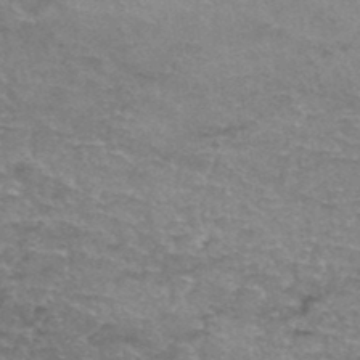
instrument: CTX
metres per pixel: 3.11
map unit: Hto
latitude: 37.6883
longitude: -43.1781
